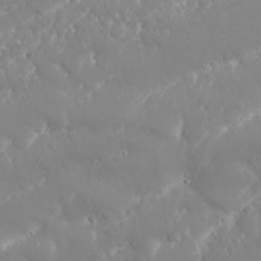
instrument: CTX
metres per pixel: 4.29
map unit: Nhu
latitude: 24.8380
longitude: -61.4615
